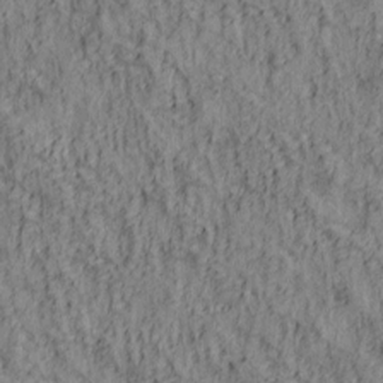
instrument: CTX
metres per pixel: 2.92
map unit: lAa
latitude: 5.5182
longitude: -114.7057
